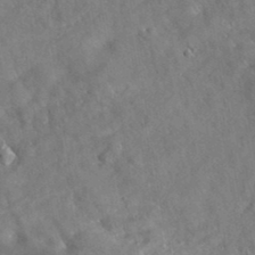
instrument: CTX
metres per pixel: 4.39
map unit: eAb
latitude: 34.7813
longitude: 110.4440
